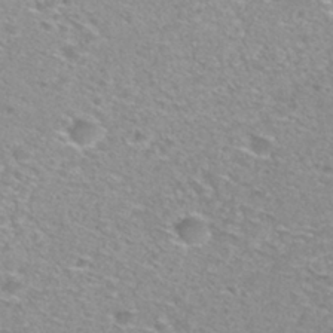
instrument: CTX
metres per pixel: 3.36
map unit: Nhu
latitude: 30.6680
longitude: -48.4034
